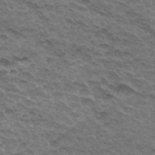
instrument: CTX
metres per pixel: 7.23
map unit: Hto
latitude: 32.6679
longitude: -47.4616
